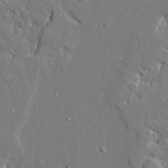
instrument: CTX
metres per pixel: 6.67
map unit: Ave
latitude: 22.7813
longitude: -129.5371
